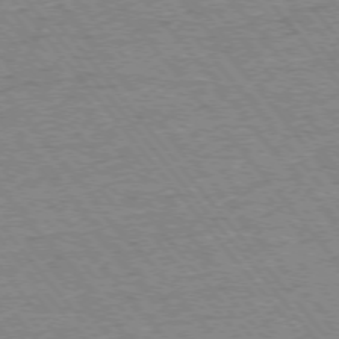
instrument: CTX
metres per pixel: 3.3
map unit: Ap
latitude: -75.8612
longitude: -87.2537
